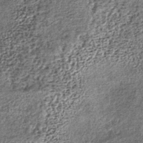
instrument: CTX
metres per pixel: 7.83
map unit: lHb
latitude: -38.6707
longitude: 67.9556
